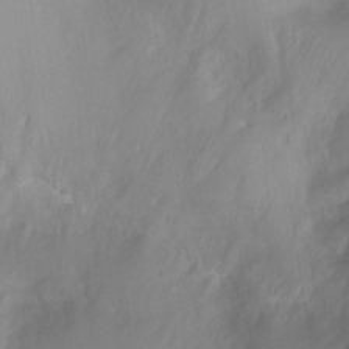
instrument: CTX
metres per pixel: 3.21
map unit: Ht
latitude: -6.8219
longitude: -30.5168
